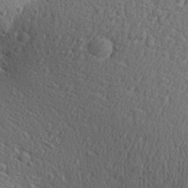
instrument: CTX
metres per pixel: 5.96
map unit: Aa
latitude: 27.9717
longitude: -142.5924
